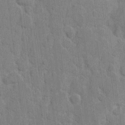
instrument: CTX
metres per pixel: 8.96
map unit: eHh
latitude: 8.9325
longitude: -66.0822
